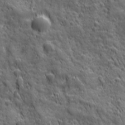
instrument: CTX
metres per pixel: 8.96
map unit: Ave
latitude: 19.4048
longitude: -132.9892
